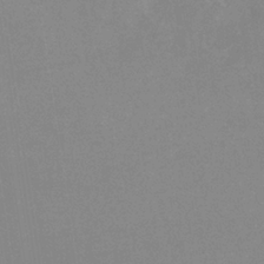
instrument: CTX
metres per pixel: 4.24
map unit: eHb
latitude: -36.0850
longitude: 73.4643
